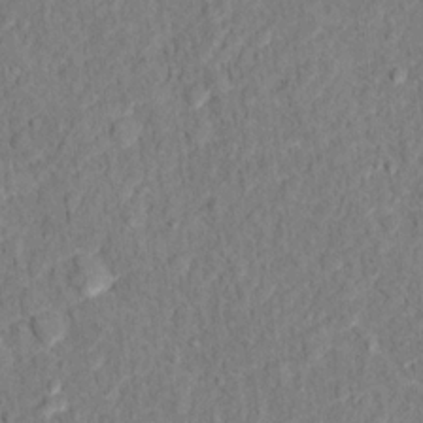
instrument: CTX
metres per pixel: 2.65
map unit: Hto
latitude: 12.4601
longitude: -38.3656
